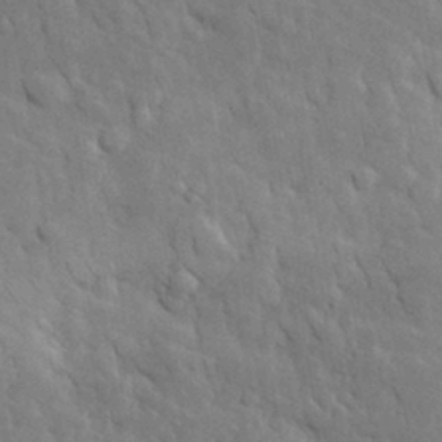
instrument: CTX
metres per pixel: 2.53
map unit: lHvf
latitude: 34.8758
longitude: -87.0647
